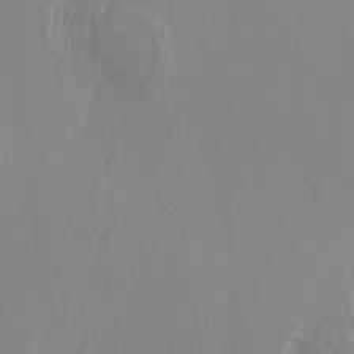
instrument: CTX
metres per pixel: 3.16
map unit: eHh
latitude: 34.0822
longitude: -133.1781
